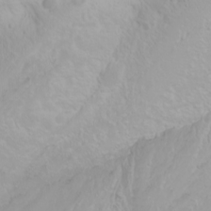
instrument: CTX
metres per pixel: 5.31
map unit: Htu
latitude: -0.3685
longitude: -76.2333
